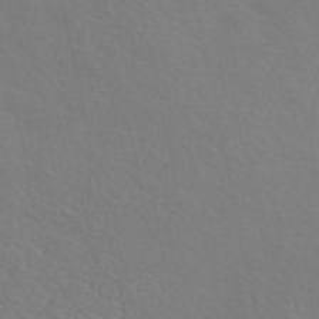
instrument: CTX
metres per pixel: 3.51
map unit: ANa
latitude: 48.2900
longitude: -76.1955
